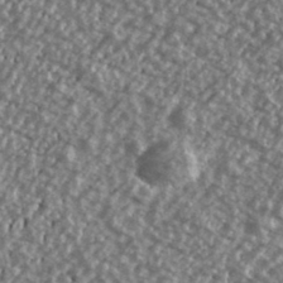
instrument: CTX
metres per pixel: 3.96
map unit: Ave
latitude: 40.3467
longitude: -111.7450
